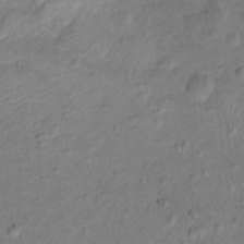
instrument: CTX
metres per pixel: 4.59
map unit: Ht
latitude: 12.1011
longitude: -38.8380
